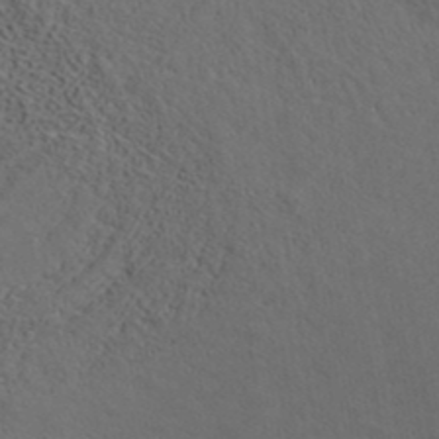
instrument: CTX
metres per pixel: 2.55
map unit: ANa
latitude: 39.5371
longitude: 21.3320
